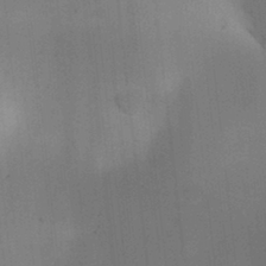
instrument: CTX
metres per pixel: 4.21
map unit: Nhu
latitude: 25.7071
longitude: -70.4034
